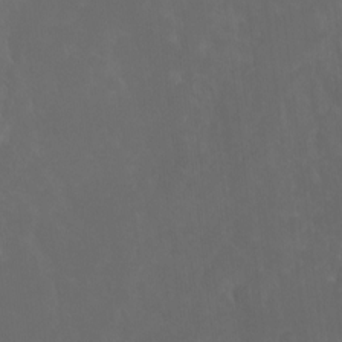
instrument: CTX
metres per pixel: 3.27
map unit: Nhu
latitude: -13.5021
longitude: -70.6868
